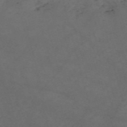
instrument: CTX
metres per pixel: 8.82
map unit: Nve
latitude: -58.8596
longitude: 59.7855
